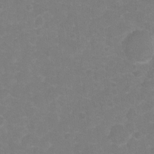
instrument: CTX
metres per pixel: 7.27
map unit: Hto
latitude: 4.3467
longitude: -31.9528
